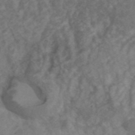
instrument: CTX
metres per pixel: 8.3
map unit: ANa
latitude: 43.1781
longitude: 27.2187
